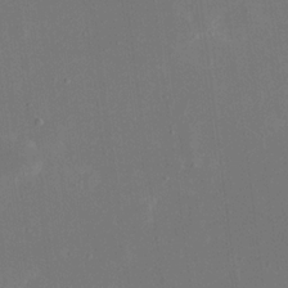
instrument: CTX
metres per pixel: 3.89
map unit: eHh
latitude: 18.6868
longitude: -70.5735
